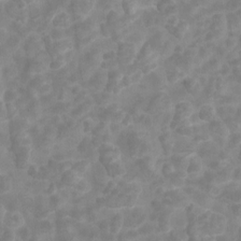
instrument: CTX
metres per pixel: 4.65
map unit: Hto
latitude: 5.5182
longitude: -32.9325
